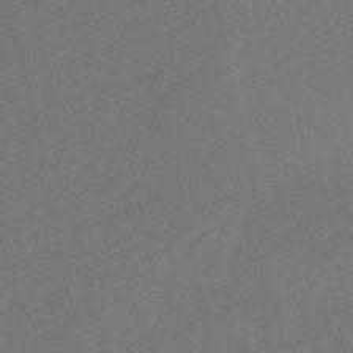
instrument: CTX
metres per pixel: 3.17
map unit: lHb
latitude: -50.6896
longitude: 81.3321
